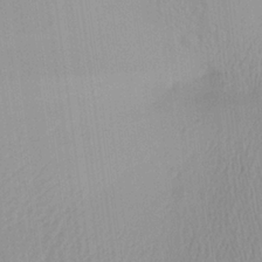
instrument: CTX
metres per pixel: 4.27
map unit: Aa
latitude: 24.9135
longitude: -136.0255
